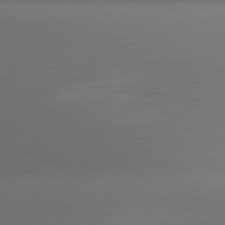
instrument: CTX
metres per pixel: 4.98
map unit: lApd
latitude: 81.0080
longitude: 133.1998
